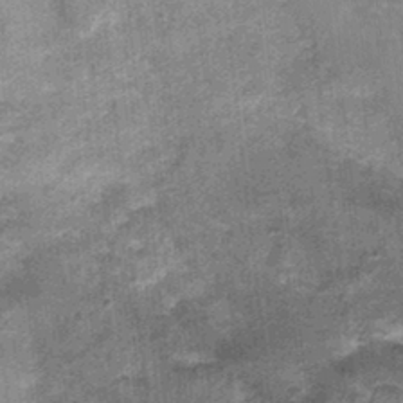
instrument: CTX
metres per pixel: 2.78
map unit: Nhu
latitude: 0.4412
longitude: -16.7624
